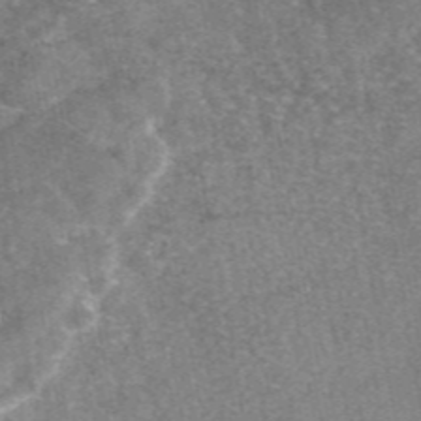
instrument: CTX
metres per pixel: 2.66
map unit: eAb
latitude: 47.3860
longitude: 108.5385
